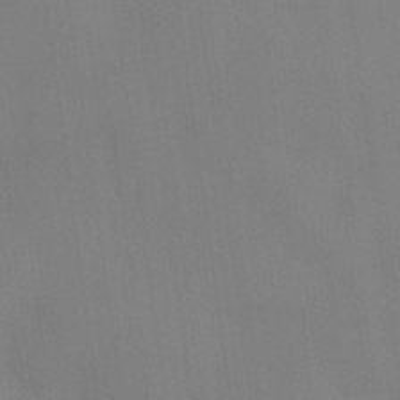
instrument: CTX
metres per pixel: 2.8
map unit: eHh
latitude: -22.8975
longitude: 15.0487
